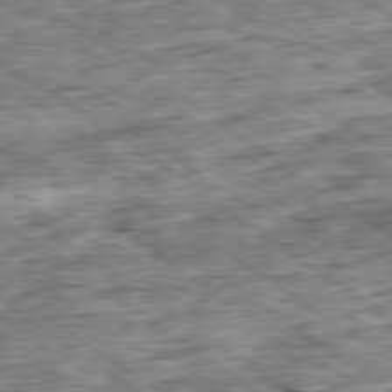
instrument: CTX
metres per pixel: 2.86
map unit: Ap
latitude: -79.5777
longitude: -75.7828
